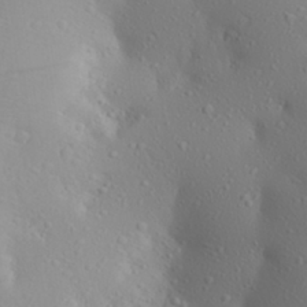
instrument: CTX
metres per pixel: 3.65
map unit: Aa
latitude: 27.5560
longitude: -146.0633
